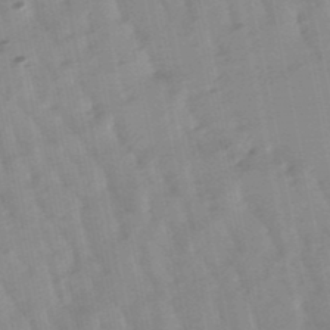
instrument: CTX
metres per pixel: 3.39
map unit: lHb
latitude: -48.7086
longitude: 79.5021
